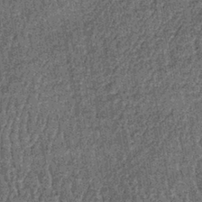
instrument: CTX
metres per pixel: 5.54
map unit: lHb
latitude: -39.3509
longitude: 64.2740
